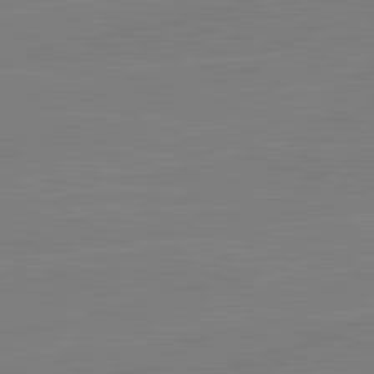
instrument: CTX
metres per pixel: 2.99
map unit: lApd
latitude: 82.2900
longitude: -158.5357
